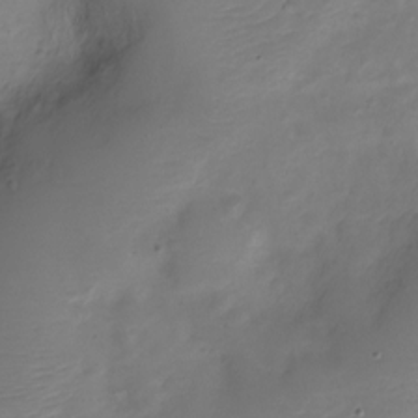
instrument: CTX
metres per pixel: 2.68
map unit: Nve
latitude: -20.4629
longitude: 108.1984
